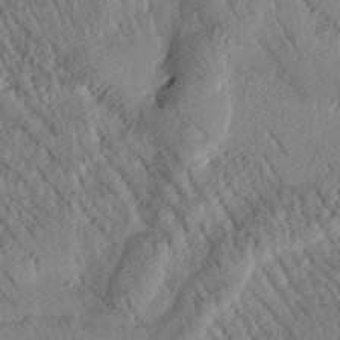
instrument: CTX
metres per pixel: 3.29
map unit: Htu
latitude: -0.9164
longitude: 171.8234
